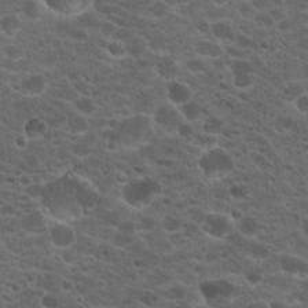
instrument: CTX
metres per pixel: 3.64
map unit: Hto
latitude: 19.9339
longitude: -36.2334
